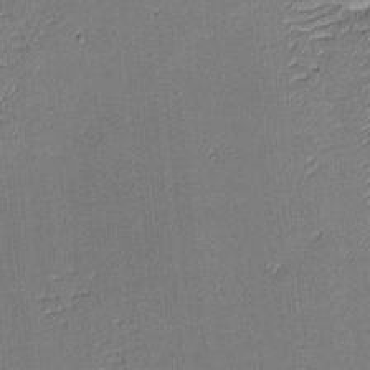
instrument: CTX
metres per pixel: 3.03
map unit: eHh
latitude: -3.7477
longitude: -82.1199
